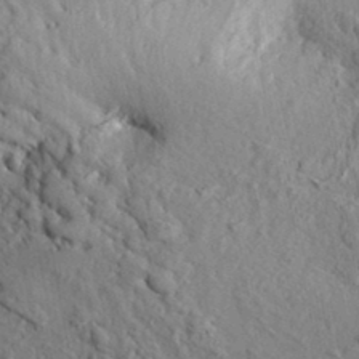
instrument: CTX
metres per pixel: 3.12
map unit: Aa
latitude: 21.6694
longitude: -150.0822
